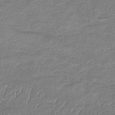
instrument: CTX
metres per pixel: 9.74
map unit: lHb
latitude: -32.7464
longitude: 68.7085
